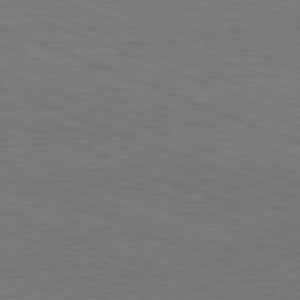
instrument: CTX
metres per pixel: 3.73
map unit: Hpe
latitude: -81.8234
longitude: 17.2943
